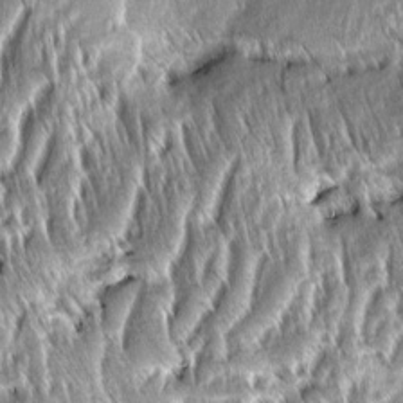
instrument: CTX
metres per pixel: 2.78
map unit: Aa
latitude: 7.9717
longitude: -132.6868
